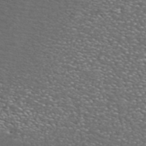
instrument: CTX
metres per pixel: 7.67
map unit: ANa
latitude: 44.4790
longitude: 23.5021
